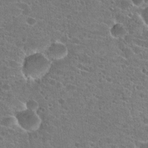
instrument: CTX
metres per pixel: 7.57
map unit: Hto
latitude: 22.7624
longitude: -43.1592
